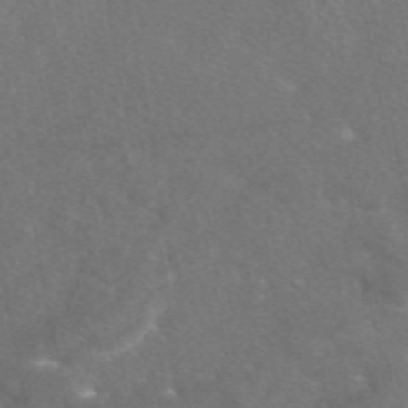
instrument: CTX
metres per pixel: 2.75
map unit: eAb
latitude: 47.8962
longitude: 117.0486
